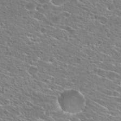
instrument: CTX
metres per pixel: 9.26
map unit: Hto
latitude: 25.5182
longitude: -44.4034
